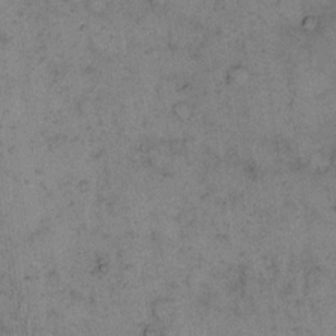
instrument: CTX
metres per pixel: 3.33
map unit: eHh
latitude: 14.4412
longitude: -64.7435
